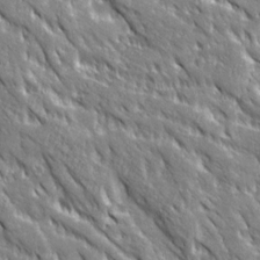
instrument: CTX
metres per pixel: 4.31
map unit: Ave
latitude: 19.9717
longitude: -135.4048
